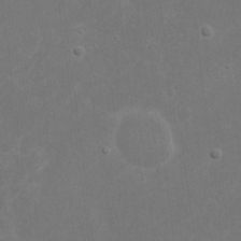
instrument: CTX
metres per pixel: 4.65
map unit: eHh
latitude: 17.4993
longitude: -72.4790
